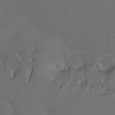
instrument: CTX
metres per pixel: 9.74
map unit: Nhu
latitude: -6.2739
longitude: -91.0270
